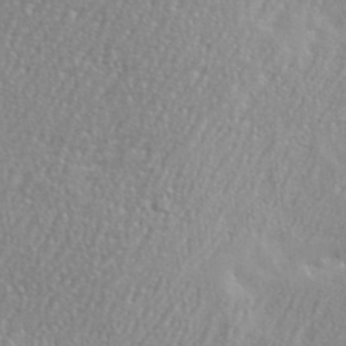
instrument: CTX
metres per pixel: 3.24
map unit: eHh
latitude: 35.3670
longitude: -132.4601
